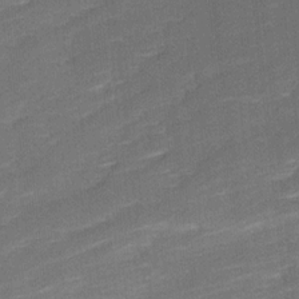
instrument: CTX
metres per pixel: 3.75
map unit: Ave
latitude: 17.1592
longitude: -137.0837
